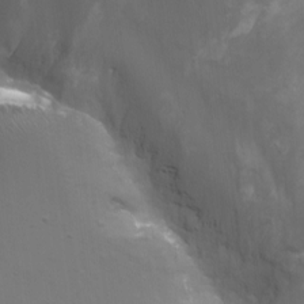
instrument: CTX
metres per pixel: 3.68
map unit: Nhu
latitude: -9.1998
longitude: -78.4223
